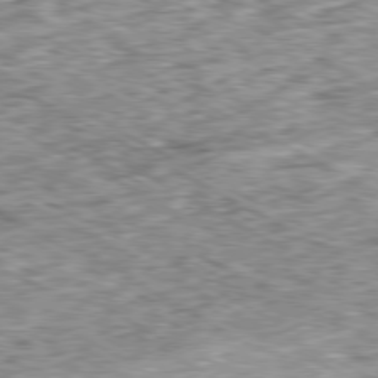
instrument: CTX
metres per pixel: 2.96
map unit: Ap
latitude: -79.7855
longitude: -67.2725
